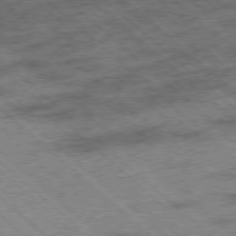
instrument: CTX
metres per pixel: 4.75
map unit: Ap
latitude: -78.2361
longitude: -49.3482
